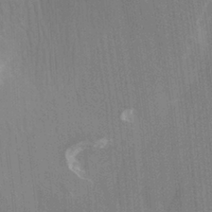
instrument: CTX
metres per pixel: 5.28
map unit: Ht
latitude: -4.0661
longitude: -27.1592
